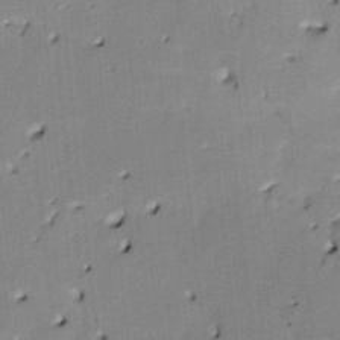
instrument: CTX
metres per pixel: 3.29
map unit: HNhu
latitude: 14.1578
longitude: 10.6141
